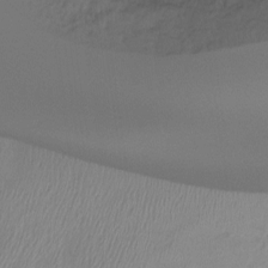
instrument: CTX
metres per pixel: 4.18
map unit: Htu
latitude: -14.6897
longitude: -45.2915
